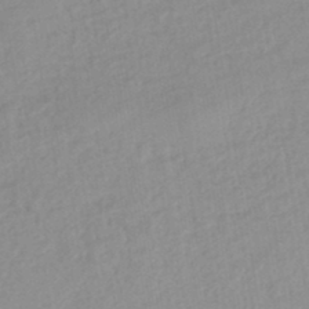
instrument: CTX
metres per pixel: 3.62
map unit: eHb
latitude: -45.1809
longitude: 84.8974
